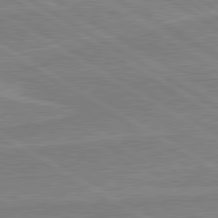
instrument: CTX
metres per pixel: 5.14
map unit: lApd
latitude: 80.3467
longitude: 169.4265
